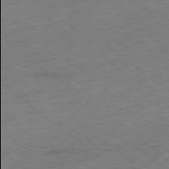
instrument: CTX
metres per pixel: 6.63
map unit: Ap
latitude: -78.7841
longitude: -49.9906
